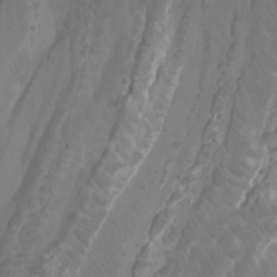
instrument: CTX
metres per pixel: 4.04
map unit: Ht
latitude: -2.6329
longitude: -18.1011
